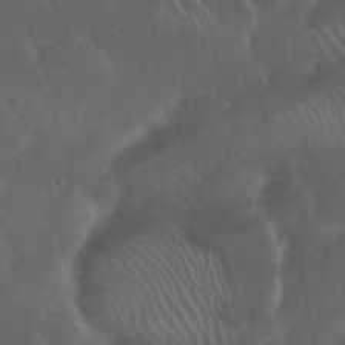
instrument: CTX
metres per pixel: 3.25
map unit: Nhu
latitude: 29.9906
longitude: -58.4034
